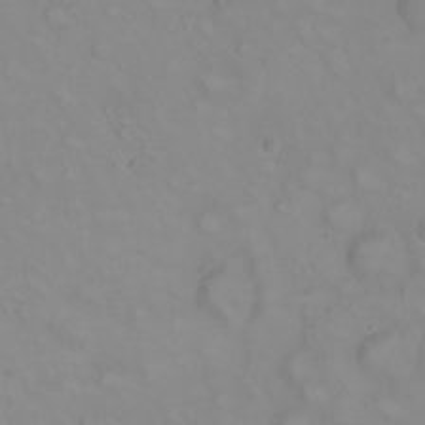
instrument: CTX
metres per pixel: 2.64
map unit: eHh
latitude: 22.7246
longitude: -61.7071
